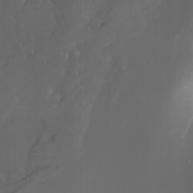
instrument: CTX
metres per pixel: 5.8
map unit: Nhu
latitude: -10.1795
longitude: -69.2537
